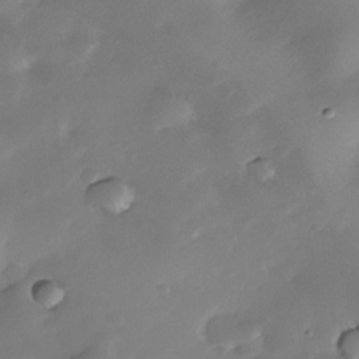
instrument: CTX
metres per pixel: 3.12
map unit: Nhe
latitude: -34.3306
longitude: -144.3278
